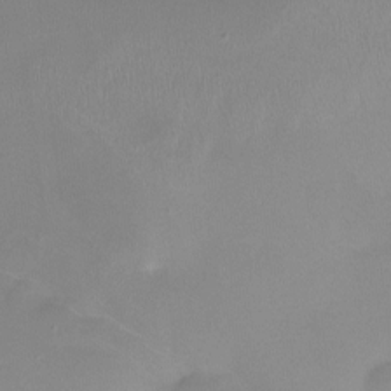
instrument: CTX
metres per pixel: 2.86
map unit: Ht
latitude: -10.0283
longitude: -29.0836
